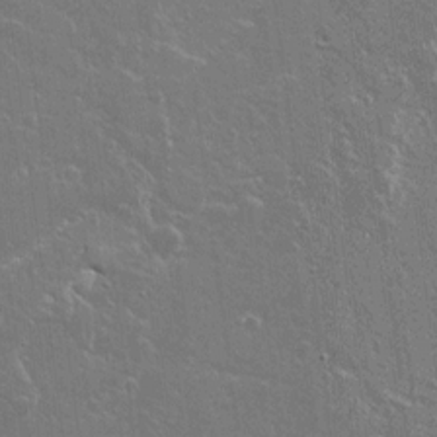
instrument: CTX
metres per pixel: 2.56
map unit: lAvf
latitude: 15.8584
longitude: -128.7246
